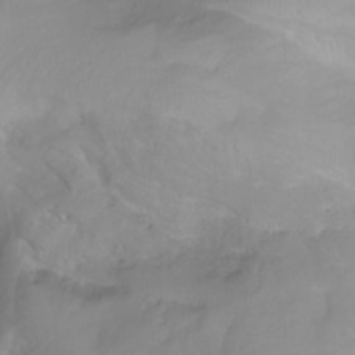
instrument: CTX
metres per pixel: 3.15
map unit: Nhu
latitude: -4.8786
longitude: -80.0633
